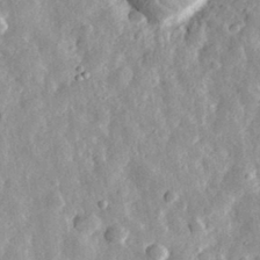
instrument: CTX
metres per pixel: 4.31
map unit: eHh
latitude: 32.2334
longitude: -78.9514
